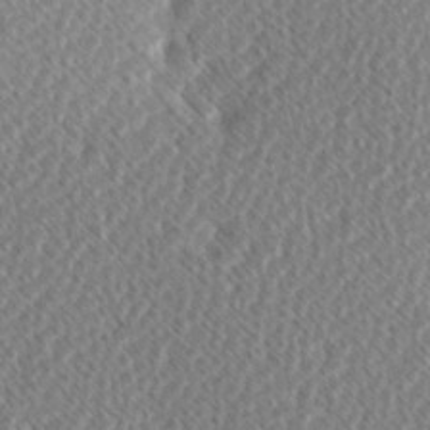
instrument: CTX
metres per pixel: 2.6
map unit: Hve
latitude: 1.4993
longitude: -123.8961
